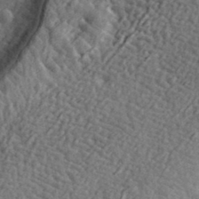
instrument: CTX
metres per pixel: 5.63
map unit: eHh
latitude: 36.1767
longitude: -80.2145
